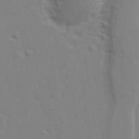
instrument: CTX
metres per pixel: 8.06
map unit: lAvf
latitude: 28.8191
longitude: -109.5182
